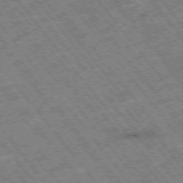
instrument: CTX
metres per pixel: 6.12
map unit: Hpe
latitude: -75.5211
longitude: -20.4790
